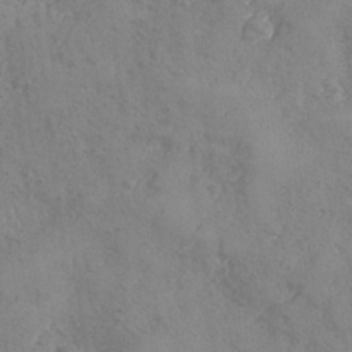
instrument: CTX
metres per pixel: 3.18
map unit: Ave
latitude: -8.2739
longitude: -118.2333
